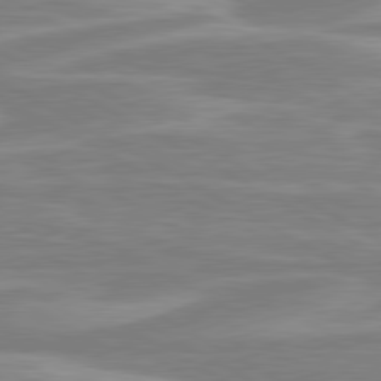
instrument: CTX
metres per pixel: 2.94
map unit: lApd
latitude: 80.5924
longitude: -173.1214
